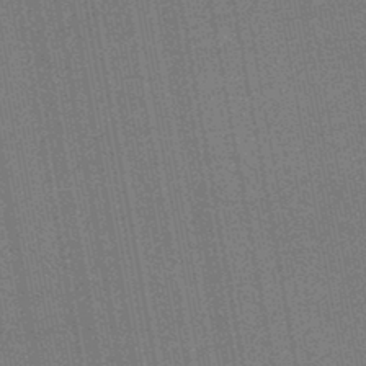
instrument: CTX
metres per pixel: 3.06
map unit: HNb
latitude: -45.0675
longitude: 53.9178
